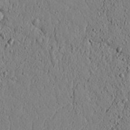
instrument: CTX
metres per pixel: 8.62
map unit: lAvf
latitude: 5.7639
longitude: 165.9178
